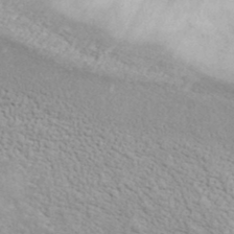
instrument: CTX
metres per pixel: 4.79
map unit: ANa
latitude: 37.9528
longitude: 17.1620
